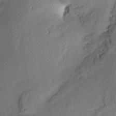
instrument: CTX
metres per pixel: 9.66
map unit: Aa
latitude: 9.9150
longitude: -142.8191
